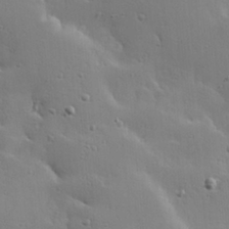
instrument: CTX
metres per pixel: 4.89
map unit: Hve
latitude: 23.3293
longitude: -96.5924
